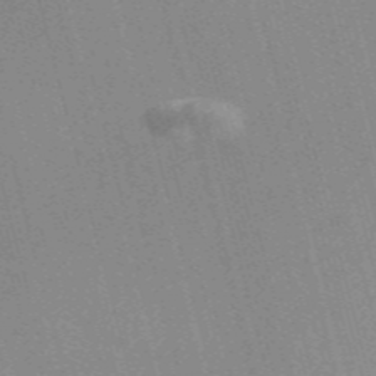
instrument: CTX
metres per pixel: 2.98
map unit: Nve
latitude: -57.7477
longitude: 62.4629
